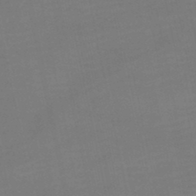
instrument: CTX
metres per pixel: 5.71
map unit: lHb
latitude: -47.0675
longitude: 61.2754
